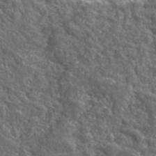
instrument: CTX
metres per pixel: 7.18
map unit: eHh
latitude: 42.1956
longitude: -91.0836
